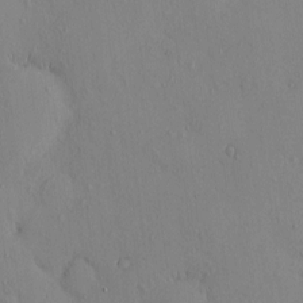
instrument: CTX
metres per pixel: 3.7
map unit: eHh
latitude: 0.1011
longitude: 16.1417
